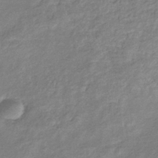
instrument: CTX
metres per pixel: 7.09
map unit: eHb
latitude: -37.9745
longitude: 78.8219
